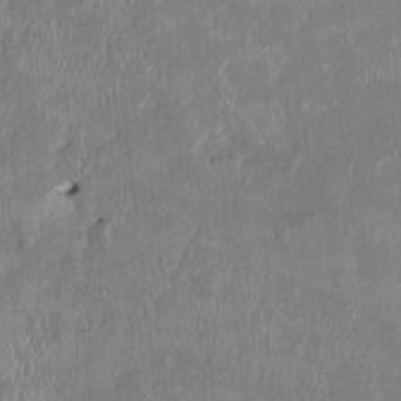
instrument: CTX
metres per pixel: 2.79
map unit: HNhu
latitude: 2.2333
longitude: -5.8394
